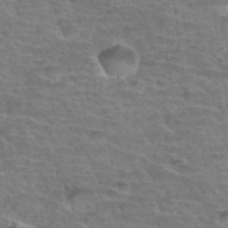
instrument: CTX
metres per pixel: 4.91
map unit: Hto
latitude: 34.8947
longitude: -44.1955
